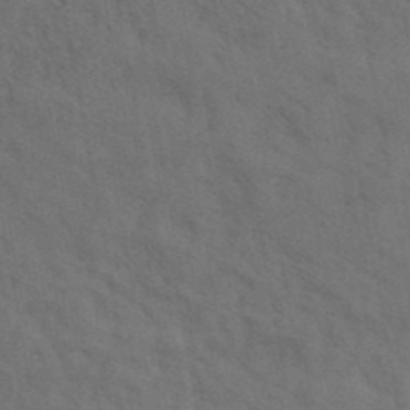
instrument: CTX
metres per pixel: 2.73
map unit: ANa
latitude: 43.0459
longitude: 29.0675
